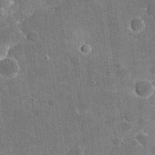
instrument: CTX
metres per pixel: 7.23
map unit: eHh
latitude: 20.1200
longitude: -65.4993
